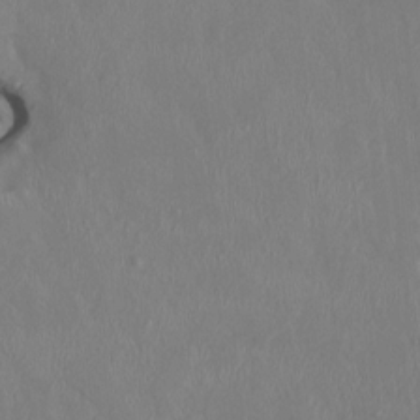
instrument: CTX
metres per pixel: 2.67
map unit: HNhu
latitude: 2.9702
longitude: -5.0458
